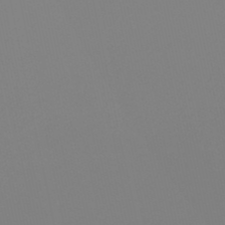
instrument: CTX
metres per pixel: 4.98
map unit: eHb
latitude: -50.8975
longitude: 76.3495
